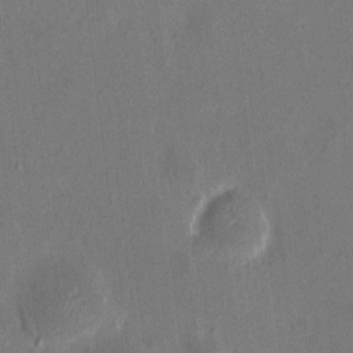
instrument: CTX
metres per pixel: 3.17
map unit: HNhu
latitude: 6.4601
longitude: 7.4076
